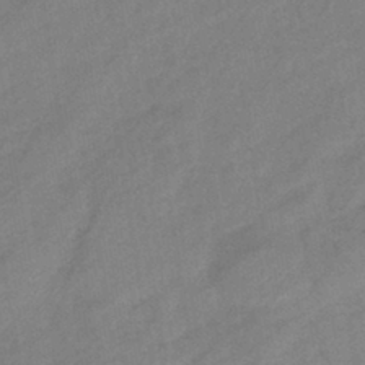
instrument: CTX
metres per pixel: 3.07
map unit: eHb
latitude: -41.5210
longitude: 83.9178
